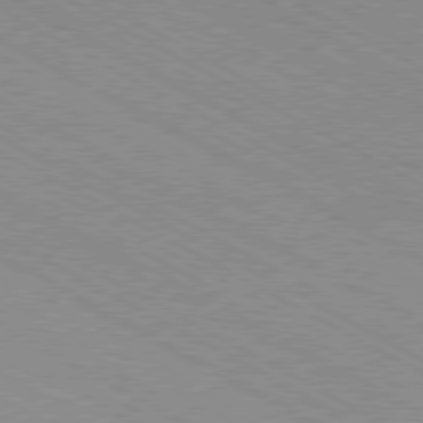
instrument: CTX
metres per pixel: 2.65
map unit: Hpe
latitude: -80.9353
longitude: 16.7464
